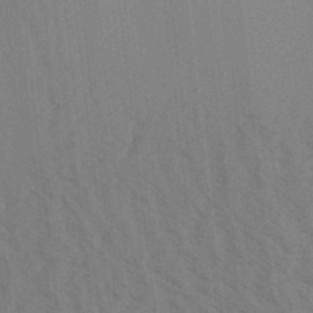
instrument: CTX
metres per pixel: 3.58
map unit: Aa
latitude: 30.6680
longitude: -139.1025
